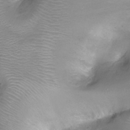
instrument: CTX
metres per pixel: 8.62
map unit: Ht
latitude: -6.3495
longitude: -19.8016
